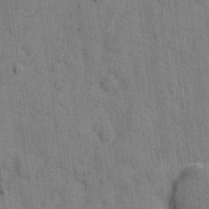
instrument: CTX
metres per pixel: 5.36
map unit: eHh
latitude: 9.1592
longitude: -66.2522
